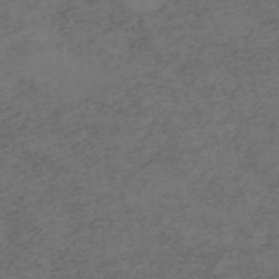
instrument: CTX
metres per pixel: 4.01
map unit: HNb
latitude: -55.8989
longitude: -46.3845
